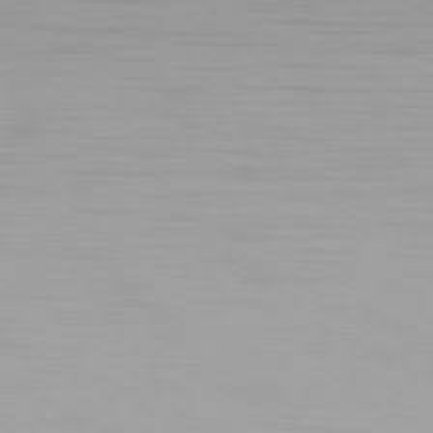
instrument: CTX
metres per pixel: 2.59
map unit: Hpe
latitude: -81.5588
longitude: 19.8233
